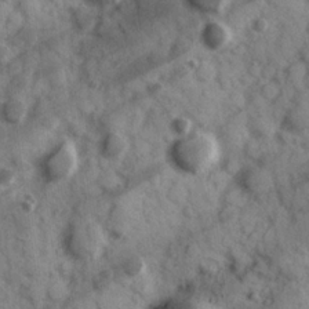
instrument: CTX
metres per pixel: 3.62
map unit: Hve
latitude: 24.8946
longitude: 147.0864
